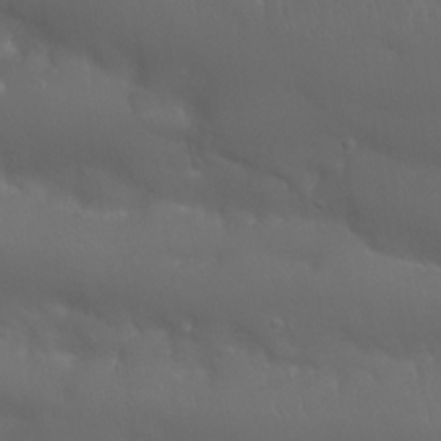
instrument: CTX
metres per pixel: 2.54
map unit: Nhu
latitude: 24.4412
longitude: -61.2537
